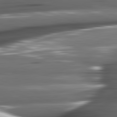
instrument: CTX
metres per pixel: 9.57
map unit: lApd
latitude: 82.0255
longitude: -144.1578
